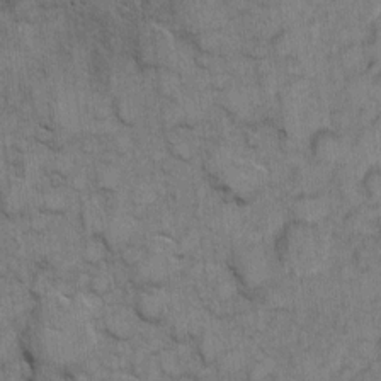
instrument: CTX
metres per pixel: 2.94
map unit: eHh
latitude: 7.4804
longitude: -64.0444
